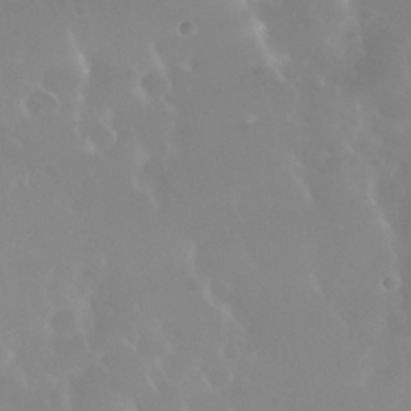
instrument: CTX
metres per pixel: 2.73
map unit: Nhu
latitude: 30.0633
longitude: -57.5182
